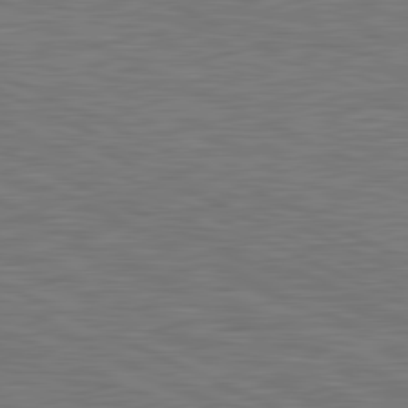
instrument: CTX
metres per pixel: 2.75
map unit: lApd
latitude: 81.4804
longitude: -167.4048
